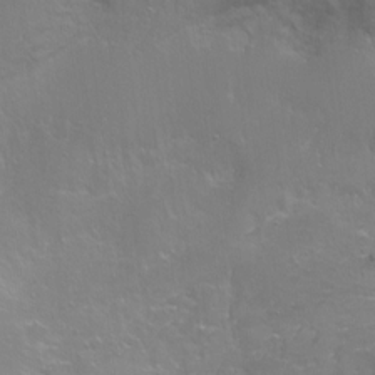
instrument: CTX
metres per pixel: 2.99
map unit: Ht
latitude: -5.8611
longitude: -35.0080
